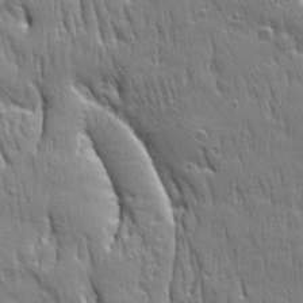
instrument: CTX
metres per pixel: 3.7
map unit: Ave
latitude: 22.5357
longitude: -134.8569
